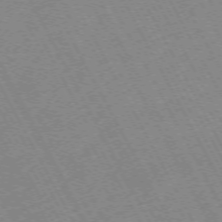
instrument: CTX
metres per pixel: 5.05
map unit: Hpe
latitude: -72.3306
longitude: 10.8408
